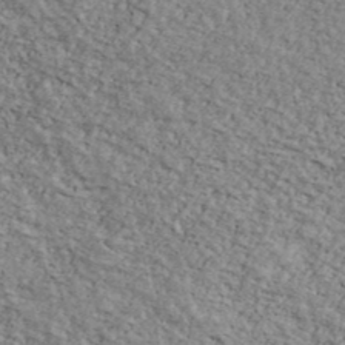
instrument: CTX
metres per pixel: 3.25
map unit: Ave
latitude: 41.0458
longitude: -108.8380
